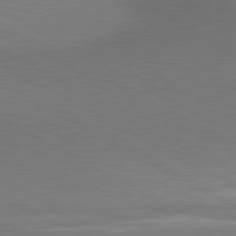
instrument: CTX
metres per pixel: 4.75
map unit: lApd
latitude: 80.9514
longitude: 154.9731
